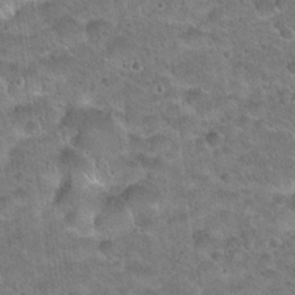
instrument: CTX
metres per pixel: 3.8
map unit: Hto
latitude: 21.1781
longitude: -49.2348
